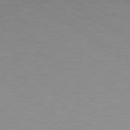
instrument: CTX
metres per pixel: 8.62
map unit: Hpe
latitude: 78.8569
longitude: -151.8016
